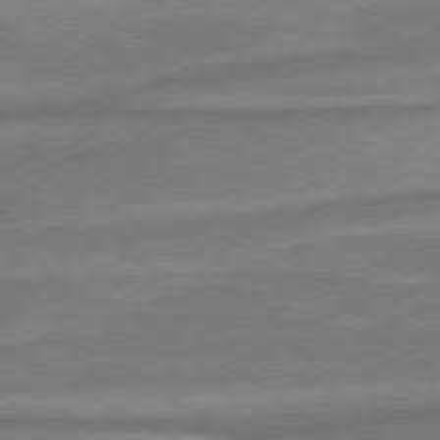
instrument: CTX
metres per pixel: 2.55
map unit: lApd
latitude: 80.6490
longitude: -178.1200
